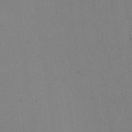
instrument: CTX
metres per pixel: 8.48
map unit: Nhu
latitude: 28.9513
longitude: -71.7449
